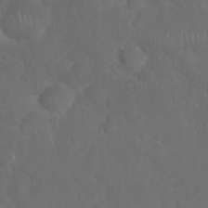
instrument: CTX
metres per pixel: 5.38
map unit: Nhu
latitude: 27.0836
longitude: -65.1025
